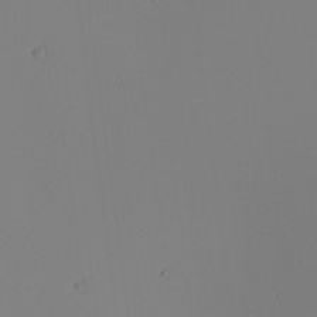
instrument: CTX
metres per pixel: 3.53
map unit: Nhu
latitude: -6.2172
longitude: -94.7247
